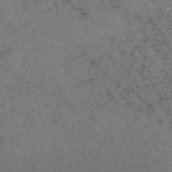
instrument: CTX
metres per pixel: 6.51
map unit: HNb
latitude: -55.3132
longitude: -47.4049
